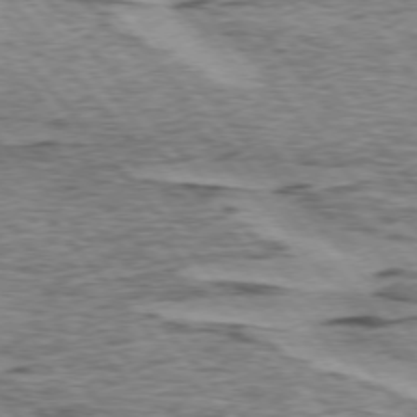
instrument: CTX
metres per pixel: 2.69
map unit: lApd
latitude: 74.8380
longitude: -77.4426
